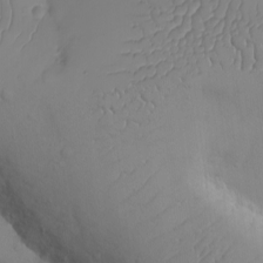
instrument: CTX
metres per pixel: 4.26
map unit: eHh
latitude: -9.8989
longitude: -66.9135
